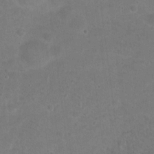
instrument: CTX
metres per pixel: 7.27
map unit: Hto
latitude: 16.3467
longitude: -37.6127
